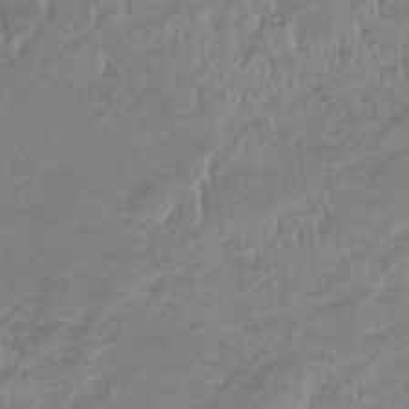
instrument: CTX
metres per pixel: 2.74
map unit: eHb
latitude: -33.4455
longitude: 68.6140
